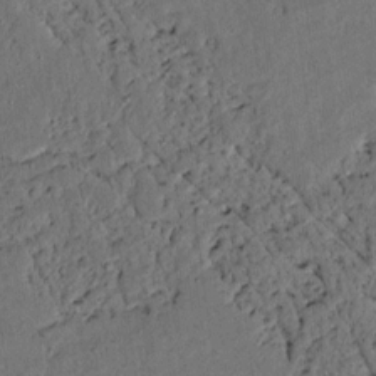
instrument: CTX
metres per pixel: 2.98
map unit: lAvf
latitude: 4.6113
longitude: 169.1431
